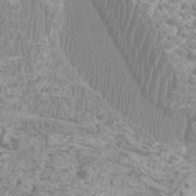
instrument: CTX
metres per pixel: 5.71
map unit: Htu
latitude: 1.8583
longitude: -20.4223
